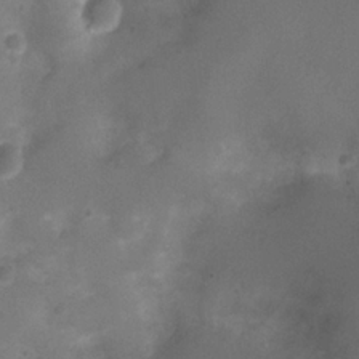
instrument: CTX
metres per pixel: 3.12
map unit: Ht
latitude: -3.5021
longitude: -18.8380
